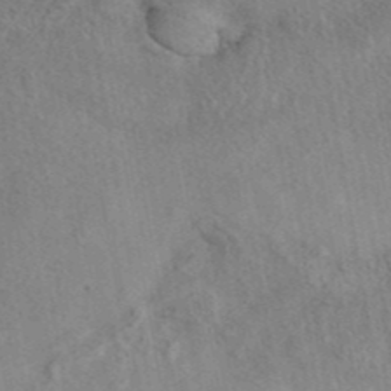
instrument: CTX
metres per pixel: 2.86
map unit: eAb
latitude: 42.5357
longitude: 109.8233
